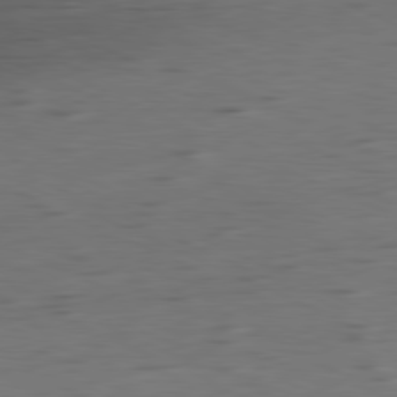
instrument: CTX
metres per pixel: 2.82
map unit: Ap
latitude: -81.5966
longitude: -60.4790
